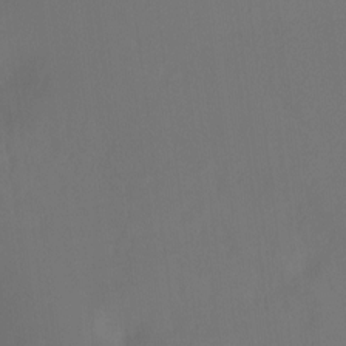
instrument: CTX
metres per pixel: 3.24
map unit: Ht
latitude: -7.9178
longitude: -30.9325
